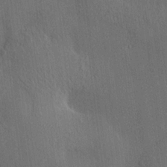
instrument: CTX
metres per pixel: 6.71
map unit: HNhu
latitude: 12.6302
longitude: 10.4251
